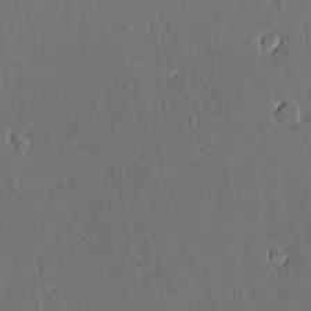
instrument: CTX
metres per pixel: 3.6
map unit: lAvf
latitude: 16.0255
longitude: -127.7450
